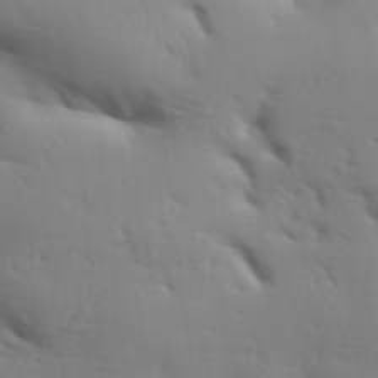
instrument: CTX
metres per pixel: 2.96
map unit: Aa
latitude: 33.2159
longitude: -143.8961
